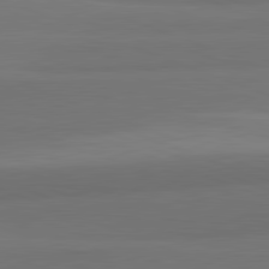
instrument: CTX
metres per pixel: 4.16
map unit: lApd
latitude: 82.2333
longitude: 176.1606
